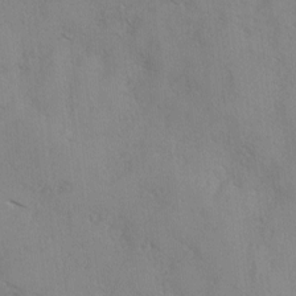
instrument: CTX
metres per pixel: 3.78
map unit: Ave
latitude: 0.1577
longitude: -111.7639
